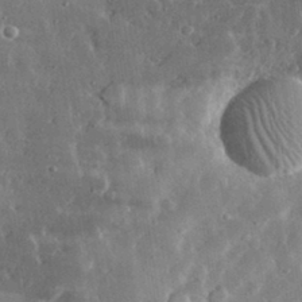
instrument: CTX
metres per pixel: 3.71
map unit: lHvf
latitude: 32.0255
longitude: -90.0822
